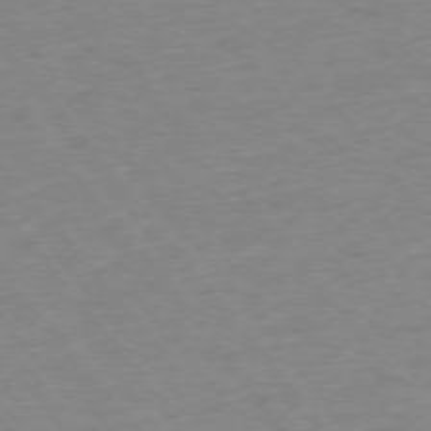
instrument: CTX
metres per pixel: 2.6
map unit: Ap
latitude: -75.5399
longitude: -81.7072
